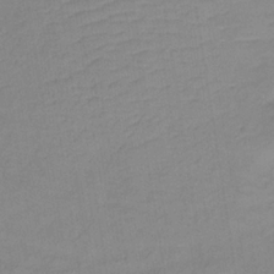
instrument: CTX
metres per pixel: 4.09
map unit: lHb
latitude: -35.1809
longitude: 72.1983
